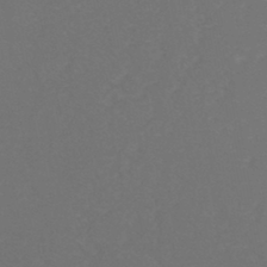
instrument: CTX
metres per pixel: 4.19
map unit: eHh
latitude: -44.0850
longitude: -29.0836
